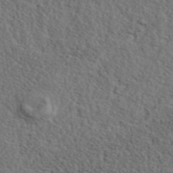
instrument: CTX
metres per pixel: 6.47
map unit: eAb
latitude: 43.7639
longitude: 112.7841
